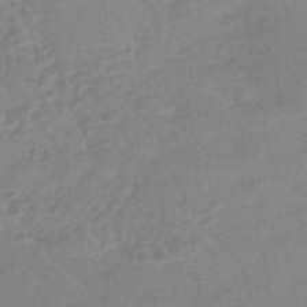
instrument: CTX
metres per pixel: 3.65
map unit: HNhu
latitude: -44.1795
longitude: 91.3321
